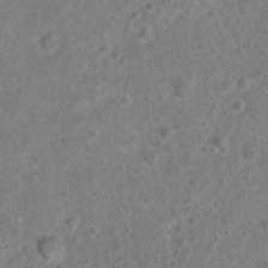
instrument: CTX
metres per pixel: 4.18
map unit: Hto
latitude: -7.1998
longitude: -36.2523
